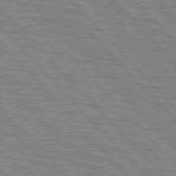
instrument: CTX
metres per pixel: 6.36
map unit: lApd
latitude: 77.2159
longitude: -71.5182
